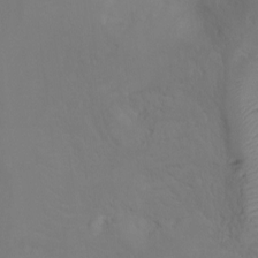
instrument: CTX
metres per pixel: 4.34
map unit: Ht
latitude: -7.2565
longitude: -29.4426
